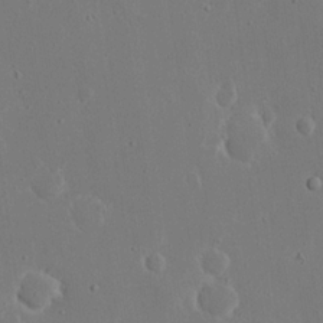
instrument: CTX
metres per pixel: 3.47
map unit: Nhu
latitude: 18.9702
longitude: -73.9528
